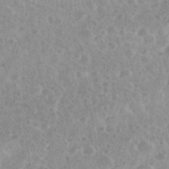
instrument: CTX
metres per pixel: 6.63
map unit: eHh
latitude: 35.2914
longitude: -61.9528
